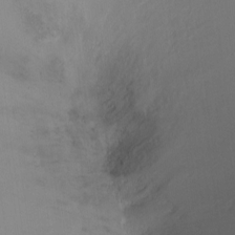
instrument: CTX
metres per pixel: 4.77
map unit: Nhu
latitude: -12.2551
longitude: -41.5938
